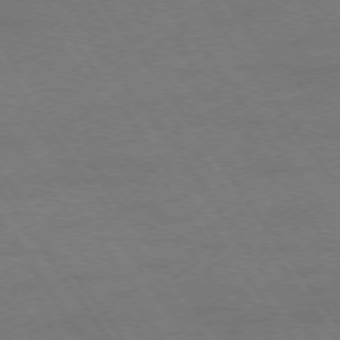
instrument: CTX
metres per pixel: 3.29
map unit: Ap
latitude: -75.9178
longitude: -65.5938
